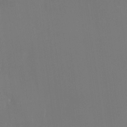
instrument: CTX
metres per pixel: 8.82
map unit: HNhu
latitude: -0.1606
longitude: 4.6518
